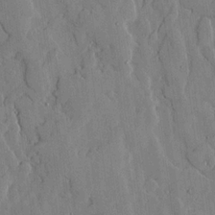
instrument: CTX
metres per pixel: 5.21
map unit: lHvf
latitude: 17.6505
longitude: -112.8191
